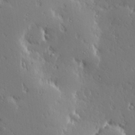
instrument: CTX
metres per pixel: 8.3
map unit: Hve
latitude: 27.6883
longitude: -93.1592
